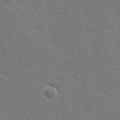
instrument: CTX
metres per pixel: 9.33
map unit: lHvf
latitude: 25.8583
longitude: 142.5006
